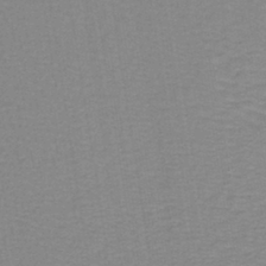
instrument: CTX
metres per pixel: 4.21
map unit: lHb
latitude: -40.8786
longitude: 63.9367
